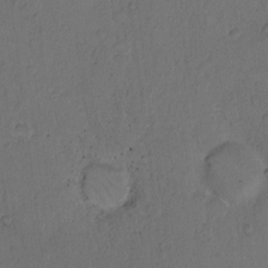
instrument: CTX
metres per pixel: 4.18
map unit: Hto
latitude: 9.4993
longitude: -58.8380
